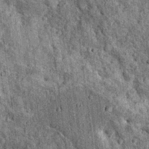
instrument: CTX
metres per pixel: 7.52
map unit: Nhu
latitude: 15.8773
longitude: -32.2711
